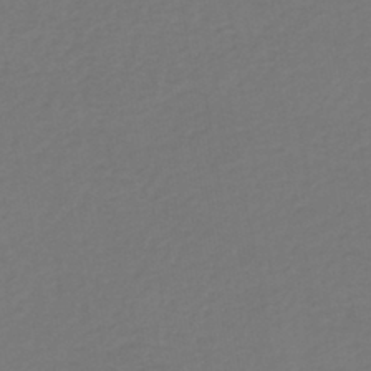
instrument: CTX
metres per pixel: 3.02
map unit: HNhu
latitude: -43.0864
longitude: 97.6155
